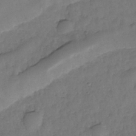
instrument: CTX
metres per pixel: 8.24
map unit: Nhe
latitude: -35.0108
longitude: -143.4427
